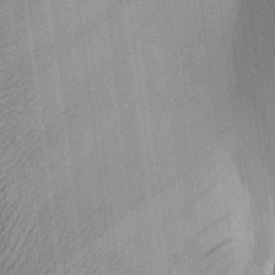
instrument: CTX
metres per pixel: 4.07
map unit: Aa
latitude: 25.2537
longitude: -134.8947
